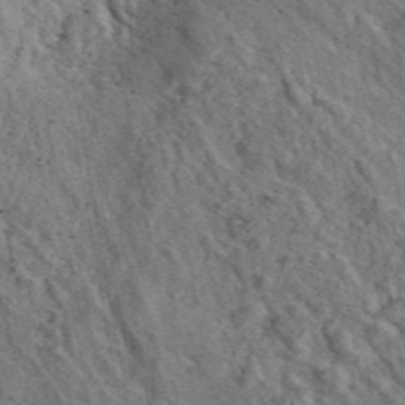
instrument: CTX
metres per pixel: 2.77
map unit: eAb
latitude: 46.0255
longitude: 113.5021
